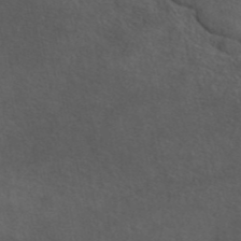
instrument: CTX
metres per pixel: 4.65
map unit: eAb
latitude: 43.9906
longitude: 103.7667
